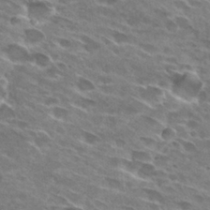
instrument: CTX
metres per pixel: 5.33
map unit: Hto
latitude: 29.2537
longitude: -42.8002
